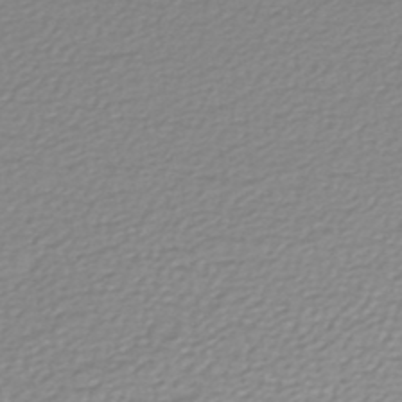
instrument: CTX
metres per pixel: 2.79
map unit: HNhu
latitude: -46.8597
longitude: 103.2187
